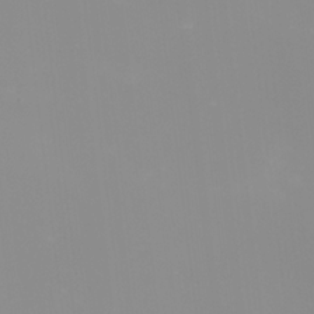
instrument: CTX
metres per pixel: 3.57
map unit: Nhu
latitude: -9.3887
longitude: -79.1592
